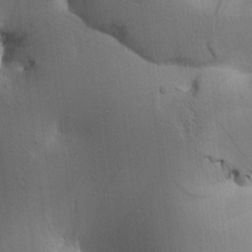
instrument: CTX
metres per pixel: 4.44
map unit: Htu
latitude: -0.2551
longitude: 172.2739
